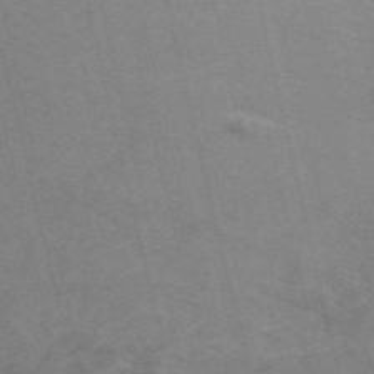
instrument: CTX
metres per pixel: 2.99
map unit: ANa
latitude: 49.6127
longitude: -72.7247
